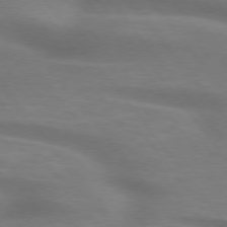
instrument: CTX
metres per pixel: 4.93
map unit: lApd
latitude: 75.6127
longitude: -60.0255
